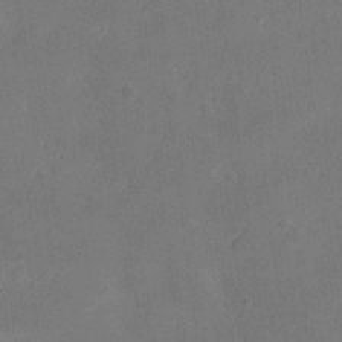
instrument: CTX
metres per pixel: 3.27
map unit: eHh
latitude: 5.7450
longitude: -66.8191
